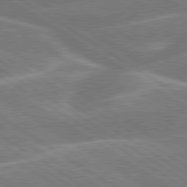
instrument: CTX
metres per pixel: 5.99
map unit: lApd
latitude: 79.6883
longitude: -131.1970
